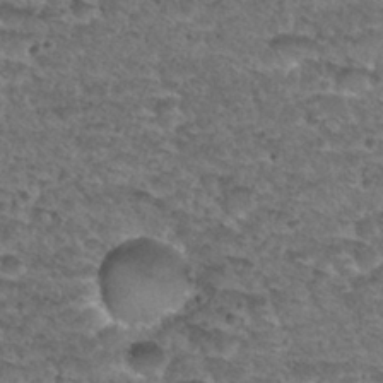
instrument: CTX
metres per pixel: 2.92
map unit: Nhu
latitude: 29.9906
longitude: -49.5560
